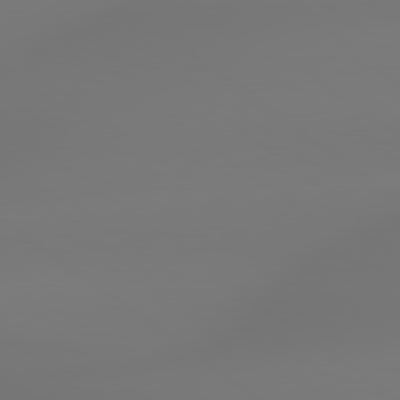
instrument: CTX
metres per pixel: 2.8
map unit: lApd
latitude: 79.0459
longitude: -136.1578
